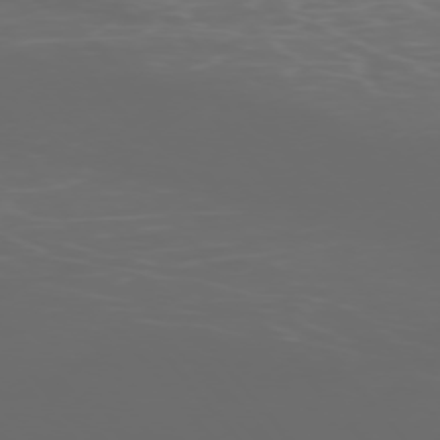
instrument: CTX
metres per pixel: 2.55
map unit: Ap
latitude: -76.2739
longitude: -74.4790
